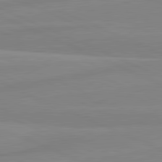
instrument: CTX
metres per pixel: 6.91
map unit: lApd
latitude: 81.6316
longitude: -173.4804
